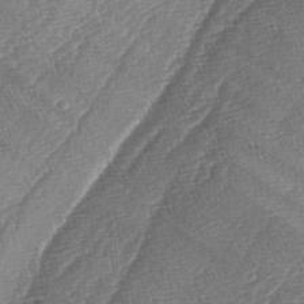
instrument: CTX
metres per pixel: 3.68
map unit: lAa
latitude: -4.1039
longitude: -129.4993
